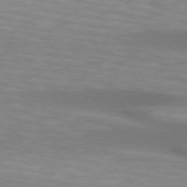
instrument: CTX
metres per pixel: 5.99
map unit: lApd
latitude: 74.0444
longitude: -53.1970
